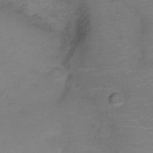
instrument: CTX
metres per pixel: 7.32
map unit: Nve
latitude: -20.7274
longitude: 104.2550
